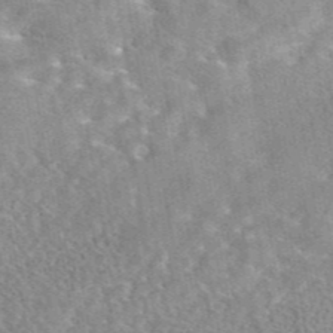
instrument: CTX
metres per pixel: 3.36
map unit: eAb
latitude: 44.4979
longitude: 109.7478
